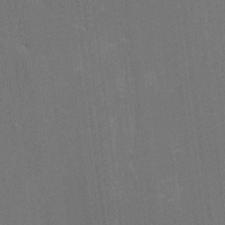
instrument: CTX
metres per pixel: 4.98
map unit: Htu
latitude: -6.4440
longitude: -68.3467
